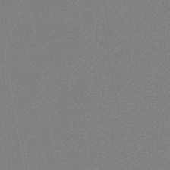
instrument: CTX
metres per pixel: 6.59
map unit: lHb
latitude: -48.8408
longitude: 82.5196
